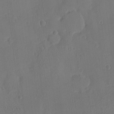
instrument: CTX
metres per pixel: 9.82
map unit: eHh
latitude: -7.8611
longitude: -69.5371
